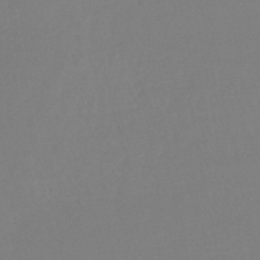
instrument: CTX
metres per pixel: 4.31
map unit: lHb
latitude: -45.1053
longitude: 62.3117
